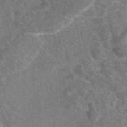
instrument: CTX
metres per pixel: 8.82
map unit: eAb
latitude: 47.3293
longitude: 119.1431
